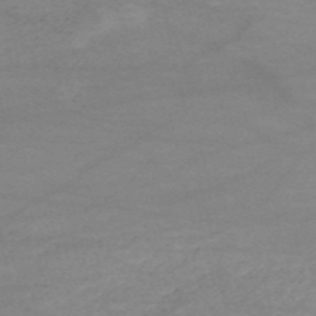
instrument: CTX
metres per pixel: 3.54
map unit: HNb
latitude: -54.5763
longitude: -44.9136
